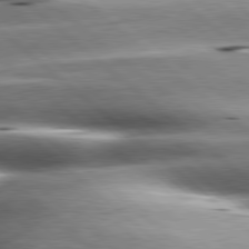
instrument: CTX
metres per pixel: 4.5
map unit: lApd
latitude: 80.2333
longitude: -142.9514
